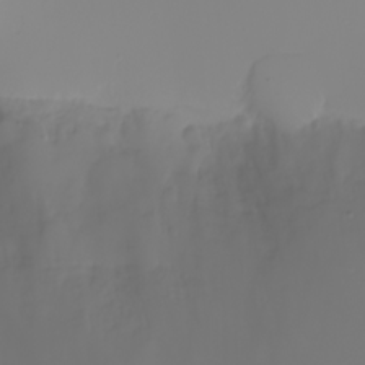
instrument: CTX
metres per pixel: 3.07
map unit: eHh
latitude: -5.2754
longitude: -85.1214
